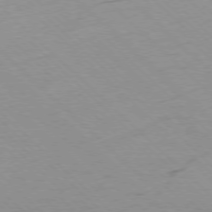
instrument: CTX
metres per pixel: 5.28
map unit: Ap
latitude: -77.2943
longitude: -84.8758
